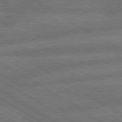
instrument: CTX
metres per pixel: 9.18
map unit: lApd
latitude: 79.9150
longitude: -162.7813
